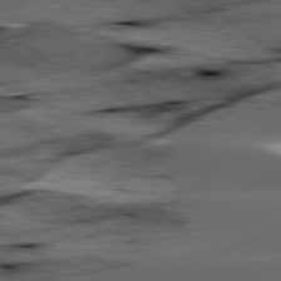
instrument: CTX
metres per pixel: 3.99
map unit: lApd
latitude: 79.6694
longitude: -47.6883
